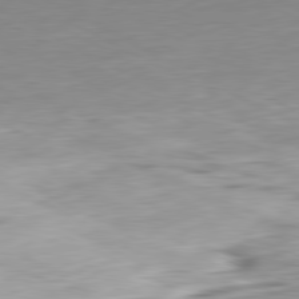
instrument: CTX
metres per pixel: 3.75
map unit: Ap
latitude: -81.4266
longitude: -67.5182
